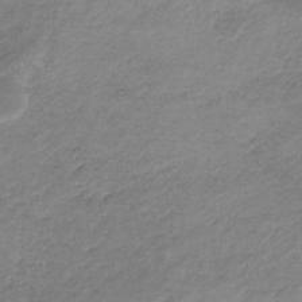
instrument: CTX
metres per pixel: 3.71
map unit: HNb
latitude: -33.6911
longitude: 61.9367
